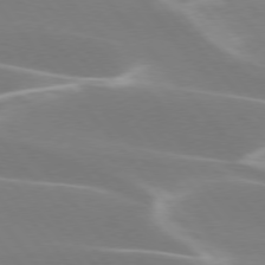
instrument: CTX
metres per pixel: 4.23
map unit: lApd
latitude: 75.8772
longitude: -63.0648
